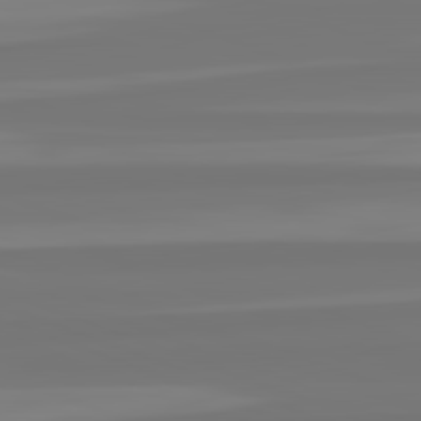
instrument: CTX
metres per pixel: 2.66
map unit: lApd
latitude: 82.5545
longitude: -176.3278
